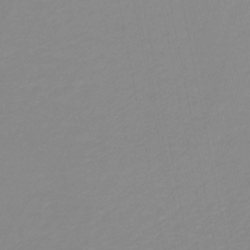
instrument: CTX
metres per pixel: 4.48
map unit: lHb
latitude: -40.7274
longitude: 63.4265
